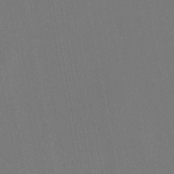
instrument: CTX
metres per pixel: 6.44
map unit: lHb
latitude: -47.6722
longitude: 71.8800
